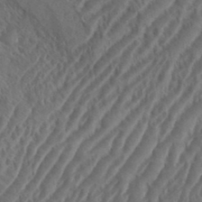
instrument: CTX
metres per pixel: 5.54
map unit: eHh
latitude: 36.9514
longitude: -137.8395
